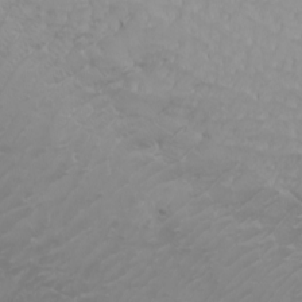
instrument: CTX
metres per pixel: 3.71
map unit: Htu
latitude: -4.8030
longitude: -88.8758
